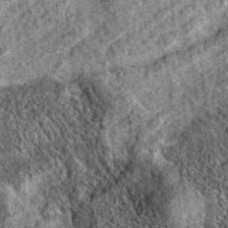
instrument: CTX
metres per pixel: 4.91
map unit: eAb
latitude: 36.9325
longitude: 109.0486
